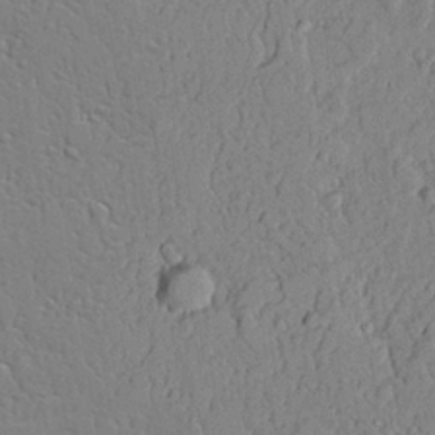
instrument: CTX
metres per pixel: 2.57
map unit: lAvf
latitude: 22.8191
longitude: -110.1011
